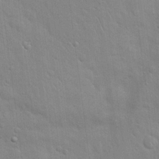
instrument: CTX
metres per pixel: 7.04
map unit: Hto
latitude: 20.0633
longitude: -51.8961
